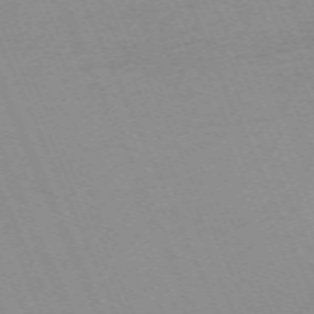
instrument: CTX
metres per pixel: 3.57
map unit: Nhu
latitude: -67.9745
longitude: 38.8408
